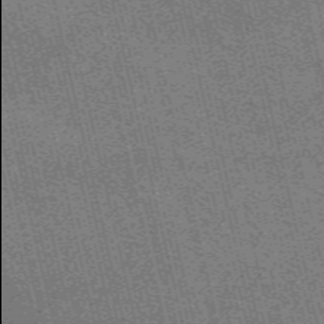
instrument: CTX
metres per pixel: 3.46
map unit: eAb
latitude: 51.4615
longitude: 110.0094
